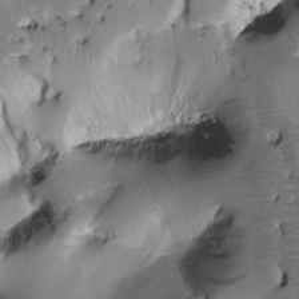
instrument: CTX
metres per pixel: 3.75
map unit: Htu
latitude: -0.5763
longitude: 170.9353
